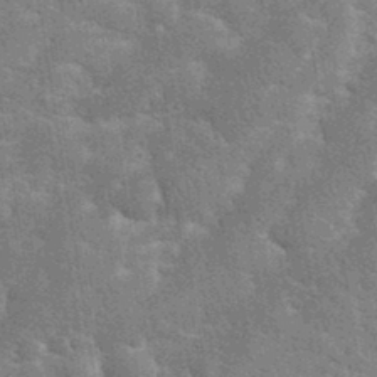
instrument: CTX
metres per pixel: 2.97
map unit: eHh
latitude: 35.3670
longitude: -65.6127
